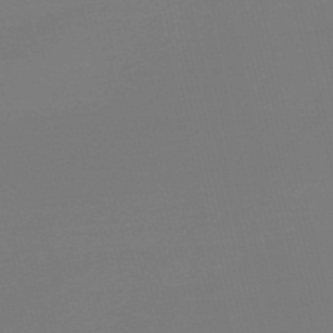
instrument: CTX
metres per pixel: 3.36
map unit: Nve
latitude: -56.8219
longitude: 62.4440
